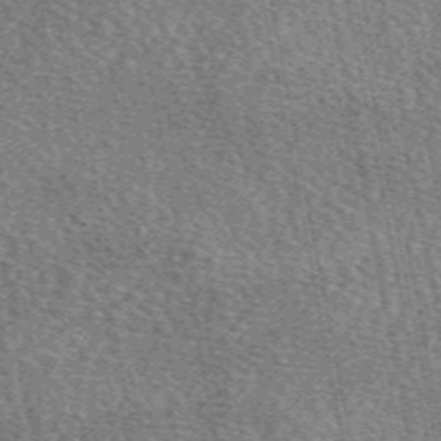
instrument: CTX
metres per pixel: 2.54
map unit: eAb
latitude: 50.6679
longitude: 114.9919
